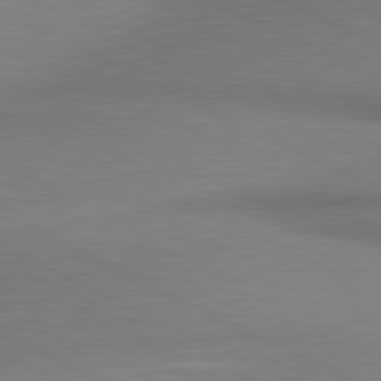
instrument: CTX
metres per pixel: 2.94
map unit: lApd
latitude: 80.9703
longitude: 162.2361
